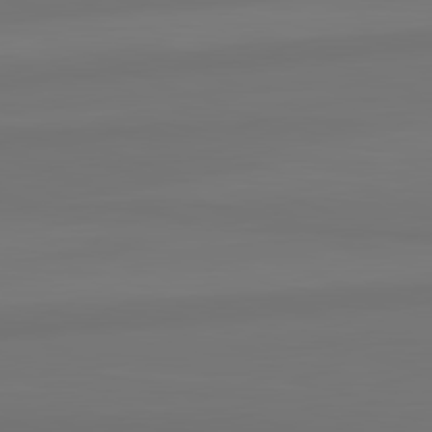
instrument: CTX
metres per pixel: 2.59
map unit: lApd
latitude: 82.0822
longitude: -173.0836
